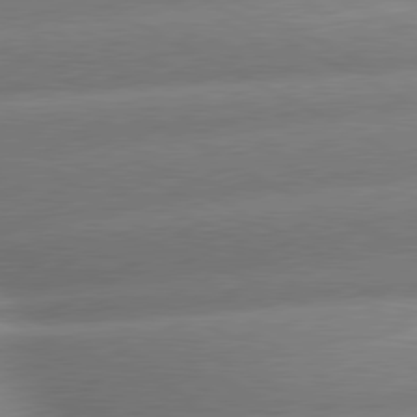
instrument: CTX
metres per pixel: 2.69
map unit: lApd
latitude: 80.1011
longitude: -159.4238
